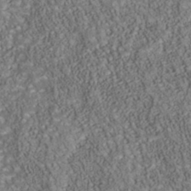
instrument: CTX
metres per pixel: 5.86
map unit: Nhu
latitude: -40.2928
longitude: -85.3860
